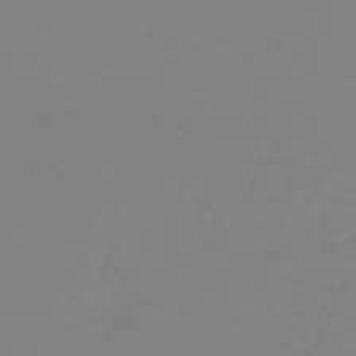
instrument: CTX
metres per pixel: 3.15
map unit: lHb
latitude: -41.8611
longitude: 63.7666
